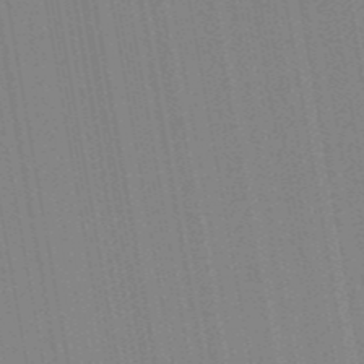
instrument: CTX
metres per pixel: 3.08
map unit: HNb
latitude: -52.0850
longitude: -45.7072
